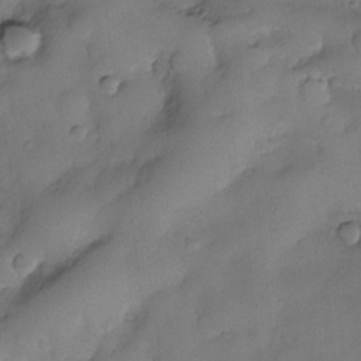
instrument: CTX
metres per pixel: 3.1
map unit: eHh
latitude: -23.4455
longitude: 15.1998
